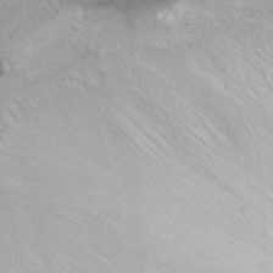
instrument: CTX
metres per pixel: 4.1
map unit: Nhu
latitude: -7.1242
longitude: -65.1592
